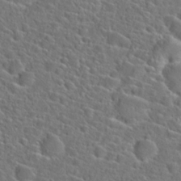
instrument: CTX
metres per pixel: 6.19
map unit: Hto
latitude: 23.4993
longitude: -45.4426
